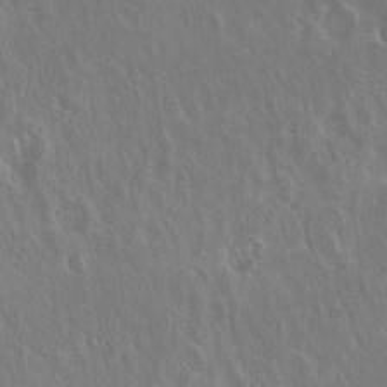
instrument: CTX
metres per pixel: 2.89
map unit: Hto
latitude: 19.0836
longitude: -57.3670
